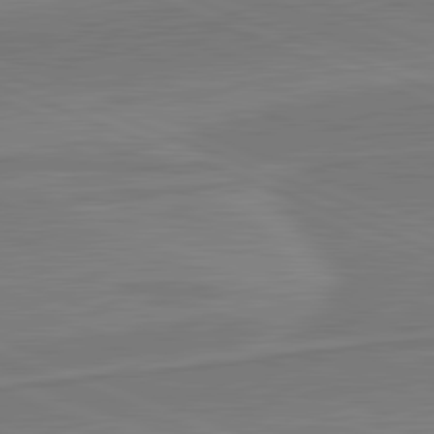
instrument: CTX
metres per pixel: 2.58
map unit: lApd
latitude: 82.0633
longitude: 141.0297
